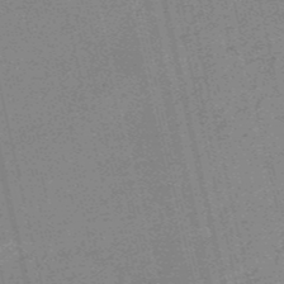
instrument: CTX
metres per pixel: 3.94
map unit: HNb
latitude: -53.0297
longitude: -42.4223
